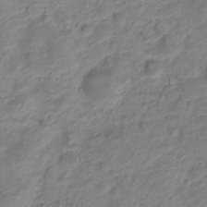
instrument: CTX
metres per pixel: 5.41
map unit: Nve
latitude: -19.7478
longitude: 105.7099
